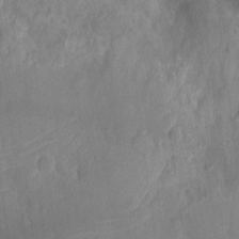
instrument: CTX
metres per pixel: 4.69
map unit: Ht
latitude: -11.9178
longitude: -24.5356
